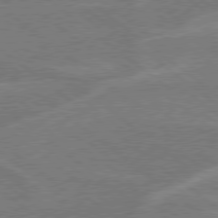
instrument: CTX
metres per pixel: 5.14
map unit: Hpe
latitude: 78.4979
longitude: -129.6316
